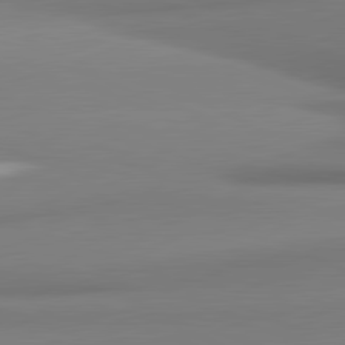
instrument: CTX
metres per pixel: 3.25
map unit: lApd
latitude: 81.5182
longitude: 176.2362
